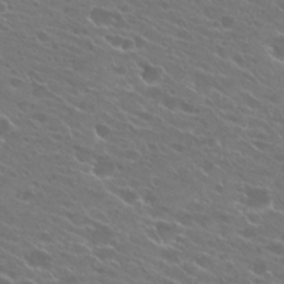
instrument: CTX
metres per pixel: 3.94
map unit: Hto
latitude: 24.7246
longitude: -37.9717
